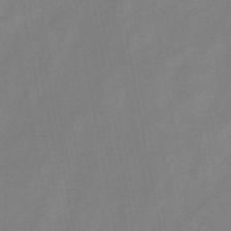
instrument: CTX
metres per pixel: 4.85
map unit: HNb
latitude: -45.8800
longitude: -38.3656
